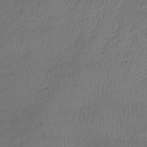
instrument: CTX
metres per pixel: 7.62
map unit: lHb
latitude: -38.1039
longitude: 72.9730
